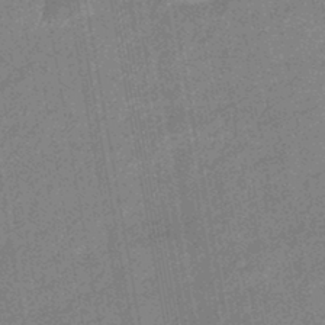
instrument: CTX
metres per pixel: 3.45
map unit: eHb
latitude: -45.1998
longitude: 88.5007
